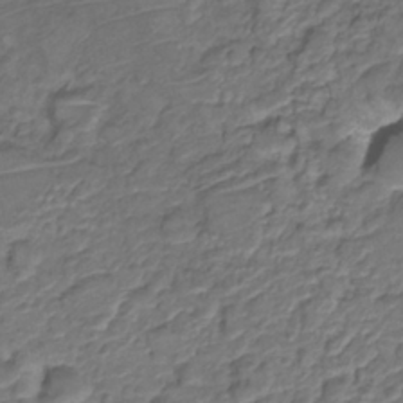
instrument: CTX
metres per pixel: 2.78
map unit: Nve
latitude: -19.5588
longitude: 105.8422
